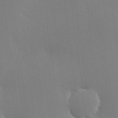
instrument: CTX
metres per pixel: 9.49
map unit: Hve
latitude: 23.3104
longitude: 145.8422
